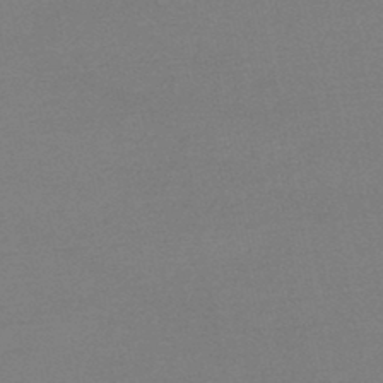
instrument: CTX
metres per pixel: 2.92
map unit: lHb
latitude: -46.5573
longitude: 69.4832
